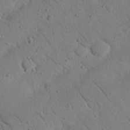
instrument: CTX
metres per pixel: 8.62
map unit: Nhu
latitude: 22.6301
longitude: -75.0270
